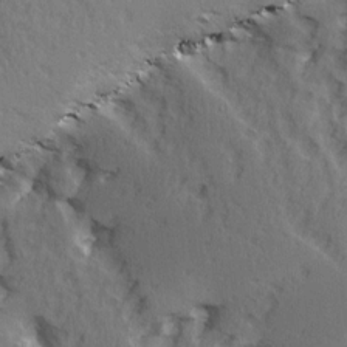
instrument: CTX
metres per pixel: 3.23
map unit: Ave
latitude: 15.0648
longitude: -104.8569
